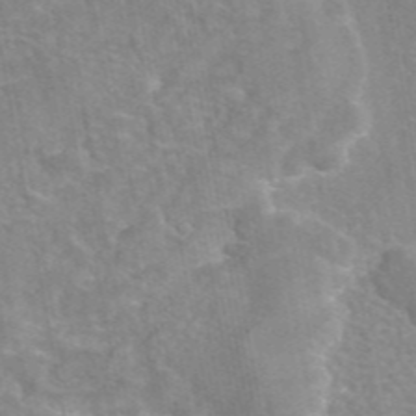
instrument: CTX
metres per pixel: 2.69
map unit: eAb
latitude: 45.7072
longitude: 105.7666
